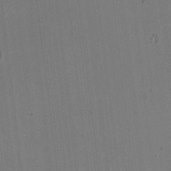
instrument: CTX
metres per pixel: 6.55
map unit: HNhu
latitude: -3.0864
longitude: -3.3481
